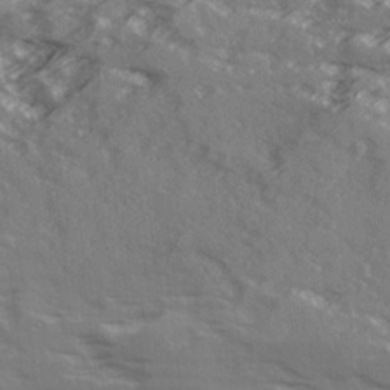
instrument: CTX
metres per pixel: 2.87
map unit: Ave
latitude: 15.8206
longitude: -129.8772
